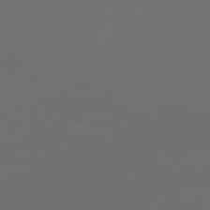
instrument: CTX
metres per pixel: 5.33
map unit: Hpe
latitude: 77.9339
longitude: -169.4993
